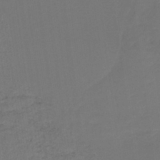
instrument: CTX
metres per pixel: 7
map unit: HNb
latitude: -38.0661
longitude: 54.8786
